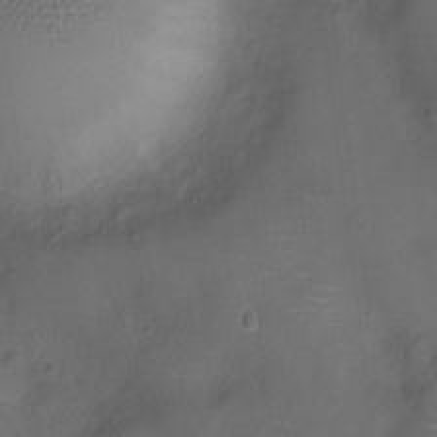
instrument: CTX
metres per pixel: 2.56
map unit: Nhu
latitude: -10.6896
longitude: -20.9325
